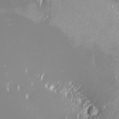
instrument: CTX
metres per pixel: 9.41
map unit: HNhu
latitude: -2.5195
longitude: 11.4454
